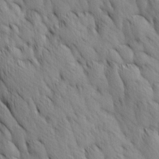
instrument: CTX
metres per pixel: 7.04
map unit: Ave
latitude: 12.5546
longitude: -106.0633
